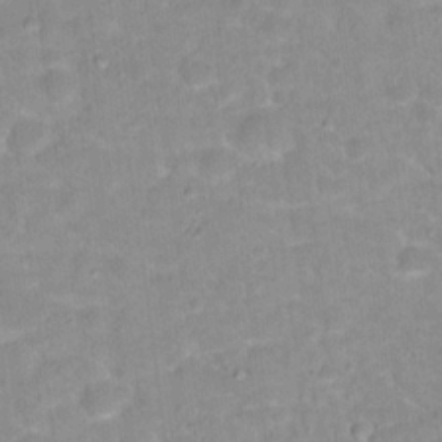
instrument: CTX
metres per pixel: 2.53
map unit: Hto
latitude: 17.3860
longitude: -35.6694
